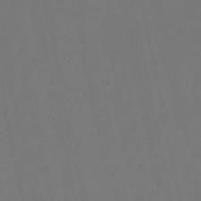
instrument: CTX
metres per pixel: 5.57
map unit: lHb
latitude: -50.9353
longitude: 80.2173
